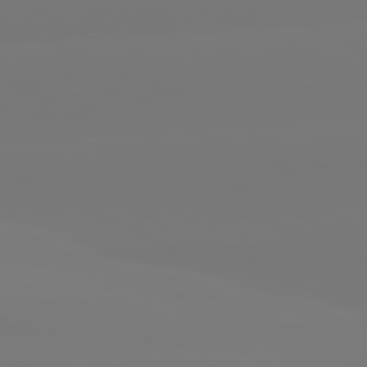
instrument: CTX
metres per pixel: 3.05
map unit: lApd
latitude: 81.1592
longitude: -148.9136
